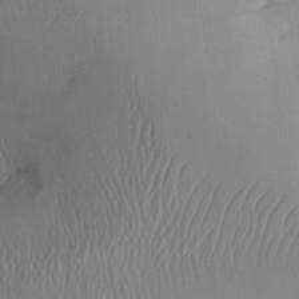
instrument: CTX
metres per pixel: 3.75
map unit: Aa
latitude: 25.9150
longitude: -133.6694
